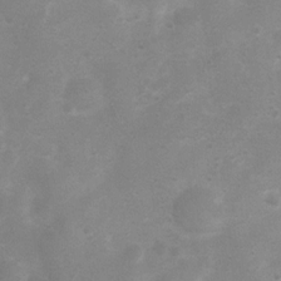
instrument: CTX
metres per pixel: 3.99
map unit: Nhu
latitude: 4.8569
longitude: -25.1214
